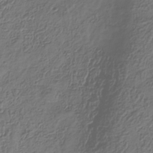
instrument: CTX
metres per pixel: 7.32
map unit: Hve
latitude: -34.1606
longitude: 90.6519
